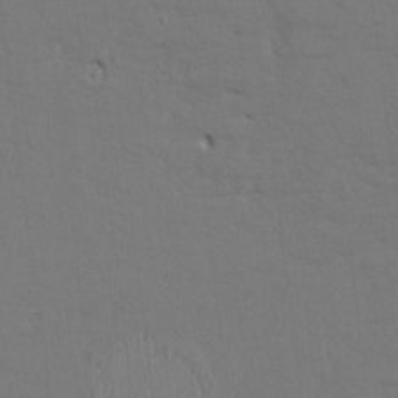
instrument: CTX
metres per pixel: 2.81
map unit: HNhu
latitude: 7.0080
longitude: -4.4601
